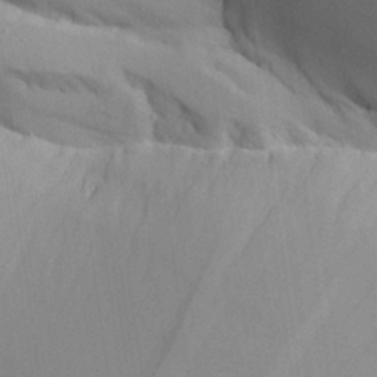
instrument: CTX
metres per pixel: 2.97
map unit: Aa
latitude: 26.2334
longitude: -129.1403
